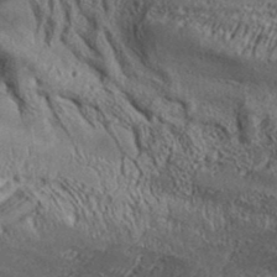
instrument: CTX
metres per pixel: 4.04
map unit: Aa
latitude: 32.9703
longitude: -134.8947
